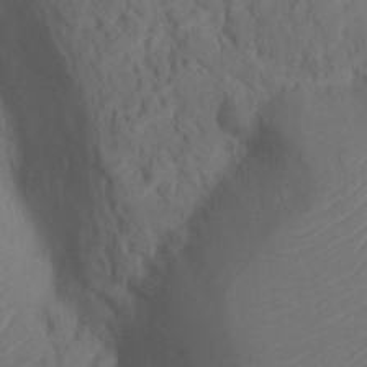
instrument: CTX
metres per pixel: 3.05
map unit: Nhu
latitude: 12.4223
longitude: -28.2144
